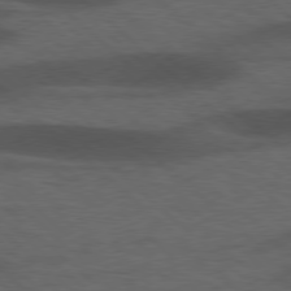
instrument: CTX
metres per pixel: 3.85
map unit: lApd
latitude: 77.4993
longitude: -58.3278
